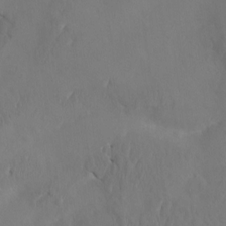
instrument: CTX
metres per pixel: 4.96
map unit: HNhu
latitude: 7.2537
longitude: -6.4034
